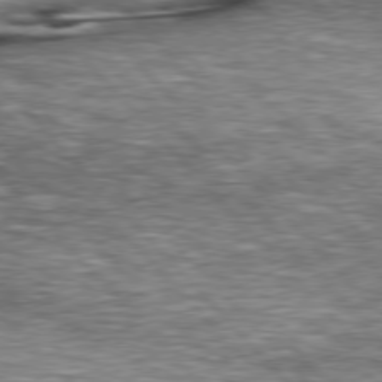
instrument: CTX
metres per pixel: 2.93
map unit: lApd
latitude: 76.8947
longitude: -49.6316
